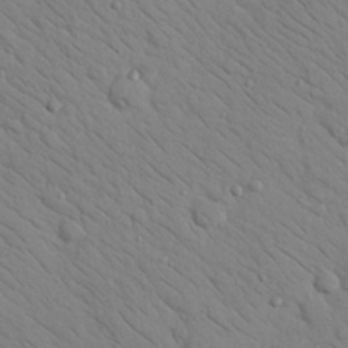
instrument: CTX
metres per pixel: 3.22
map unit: Nhu
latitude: 24.2144
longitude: -74.1767
